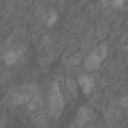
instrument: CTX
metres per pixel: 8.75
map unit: Nhu
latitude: 6.6113
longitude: -20.7246
